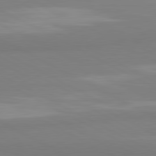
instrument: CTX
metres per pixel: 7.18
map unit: lApd
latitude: 80.8758
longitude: 179.8800
